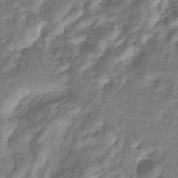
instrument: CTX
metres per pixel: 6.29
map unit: eHb
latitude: -33.1998
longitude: 73.5399
